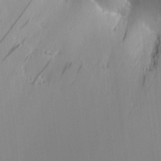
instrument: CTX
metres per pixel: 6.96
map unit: HNhu
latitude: 9.2348
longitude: 14.4629
